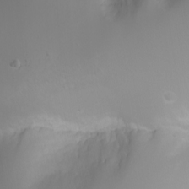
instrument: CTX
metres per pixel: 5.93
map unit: Nhu
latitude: -4.8597
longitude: -73.7639
